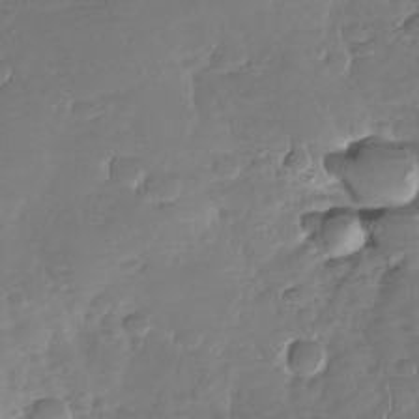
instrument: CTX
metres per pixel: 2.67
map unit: Nhu
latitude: -30.0283
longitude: -61.2348
